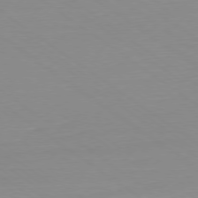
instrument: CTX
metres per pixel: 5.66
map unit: Ap
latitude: -79.2942
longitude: -55.5938
